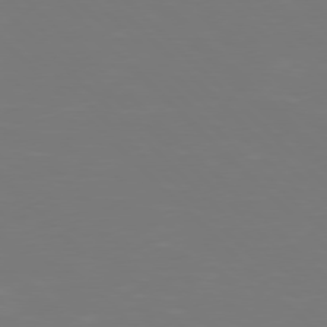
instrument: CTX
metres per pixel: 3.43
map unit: Hpe
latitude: 76.9324
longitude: -171.4615
